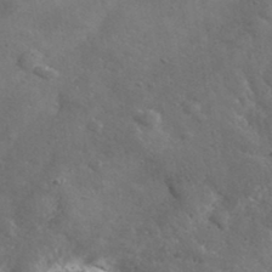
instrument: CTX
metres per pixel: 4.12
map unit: lHvf
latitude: 36.4034
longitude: -90.5735
